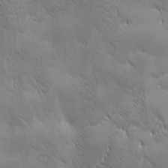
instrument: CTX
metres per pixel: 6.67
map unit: Ave
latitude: 2.1389
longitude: -113.2537
